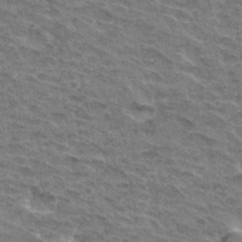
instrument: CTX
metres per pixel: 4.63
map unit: Hto
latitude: 32.6679
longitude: -47.0270
